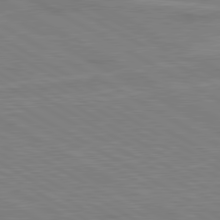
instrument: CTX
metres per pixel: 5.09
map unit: lApd
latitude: 80.6301
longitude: 122.5574
